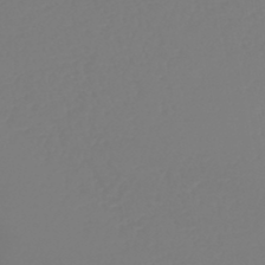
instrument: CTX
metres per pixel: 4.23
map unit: lHb
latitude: -44.6330
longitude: 54.4440
